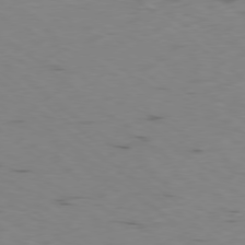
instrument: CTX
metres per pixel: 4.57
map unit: Ap
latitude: -78.5951
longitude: -73.6883
